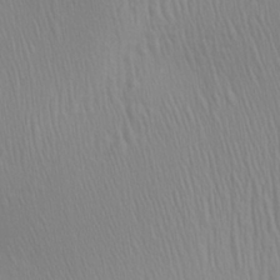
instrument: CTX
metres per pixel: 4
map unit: Aa
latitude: 28.3656
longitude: -136.4223
